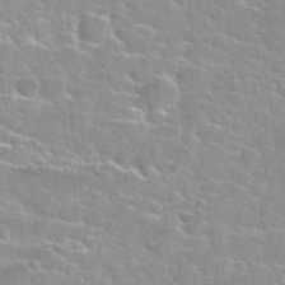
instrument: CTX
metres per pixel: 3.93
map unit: Nhu
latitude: 30.5357
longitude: -50.3467
